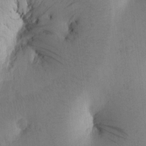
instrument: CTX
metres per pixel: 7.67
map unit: Htu
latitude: -0.1228
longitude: 173.7855
